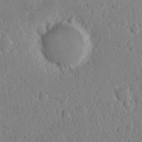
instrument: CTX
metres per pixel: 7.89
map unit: eHh
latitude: 16.7624
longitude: -73.2726
